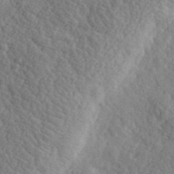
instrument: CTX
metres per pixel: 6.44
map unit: eHh
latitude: 35.9528
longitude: -79.9717
